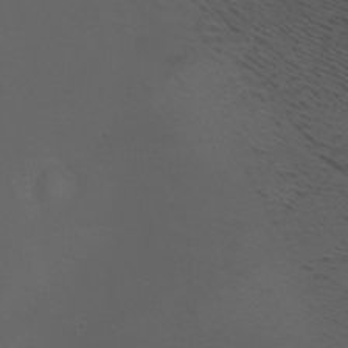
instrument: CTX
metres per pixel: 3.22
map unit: Nhu
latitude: -7.0108
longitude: -91.4804
